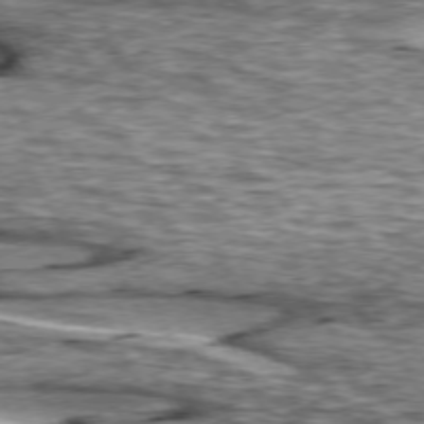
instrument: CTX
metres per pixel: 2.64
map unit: lApd
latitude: 74.1578
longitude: -54.8191
